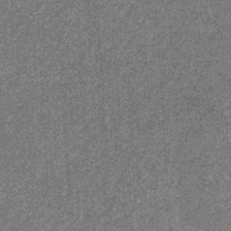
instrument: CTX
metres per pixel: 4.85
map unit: eHb
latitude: -31.9745
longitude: 69.5210
